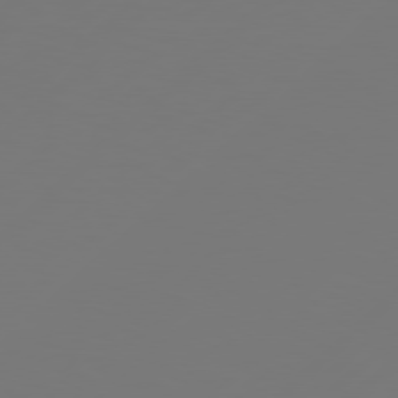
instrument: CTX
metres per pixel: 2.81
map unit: Hpe
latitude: 78.2523
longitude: 173.1242
